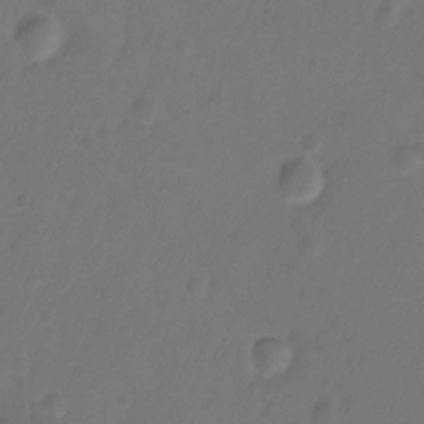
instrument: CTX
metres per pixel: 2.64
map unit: Hto
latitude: -12.1795
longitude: -39.9150
